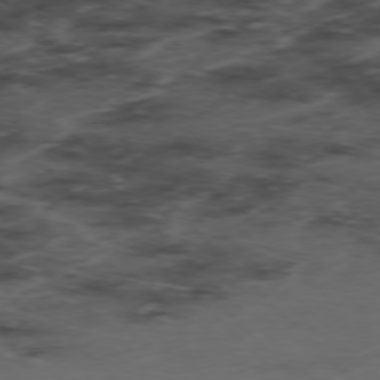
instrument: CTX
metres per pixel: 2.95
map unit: Hpe
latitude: -77.0297
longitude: -18.1200
